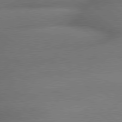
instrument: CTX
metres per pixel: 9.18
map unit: lApd
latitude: 79.3860
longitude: -166.8191
